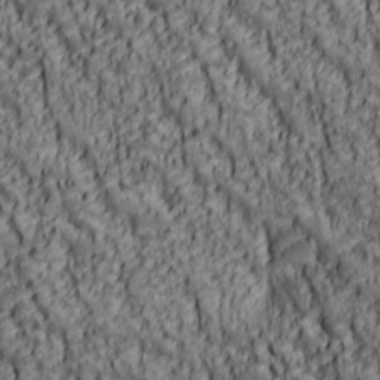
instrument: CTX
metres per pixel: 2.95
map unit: lAa
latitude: 6.5357
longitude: -116.1578
